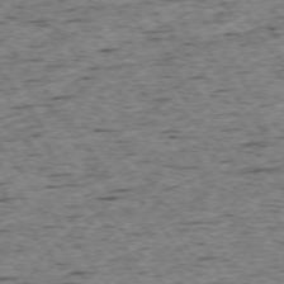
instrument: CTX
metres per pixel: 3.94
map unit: Ap
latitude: -74.4062
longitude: -87.3670
